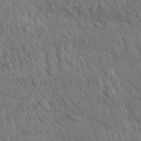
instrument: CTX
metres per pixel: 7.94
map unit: Nhu
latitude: 22.8380
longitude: -66.8002
